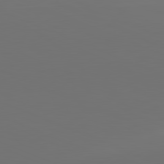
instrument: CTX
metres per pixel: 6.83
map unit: lApd
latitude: 81.7072
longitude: 147.0108
